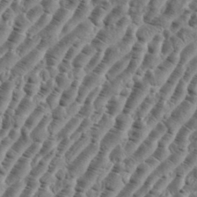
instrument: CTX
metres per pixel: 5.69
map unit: eHh
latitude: 36.1200
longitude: -135.8016
